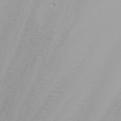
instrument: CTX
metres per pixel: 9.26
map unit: Nhu
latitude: -6.4629
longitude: -84.9892
